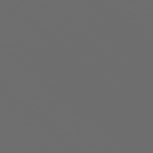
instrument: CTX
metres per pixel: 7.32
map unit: Ap
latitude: -78.7085
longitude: -69.0837
